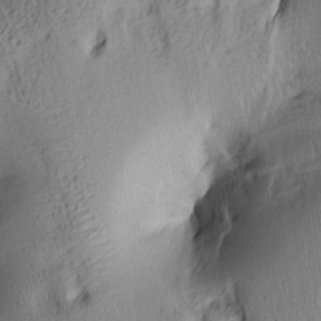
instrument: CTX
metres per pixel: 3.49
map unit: lAa
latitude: 5.8961
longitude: -114.4223
